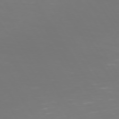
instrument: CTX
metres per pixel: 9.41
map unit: Hpe
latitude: 73.1970
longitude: -127.1025
